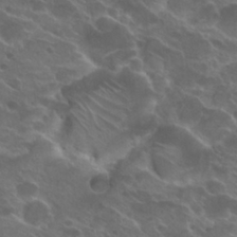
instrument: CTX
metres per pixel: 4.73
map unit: Hto
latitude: 25.5749
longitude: -39.8772
